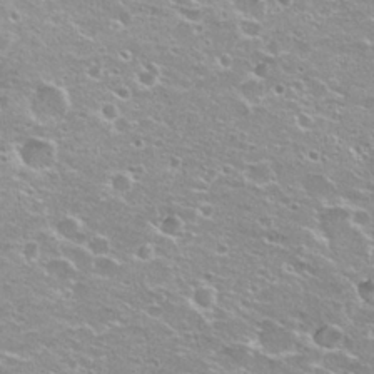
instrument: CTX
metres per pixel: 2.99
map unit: Hto
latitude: 20.9514
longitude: -33.5371
